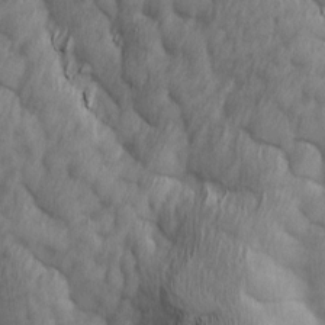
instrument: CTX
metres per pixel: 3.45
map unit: Ave
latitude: 13.4049
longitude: -105.9150
